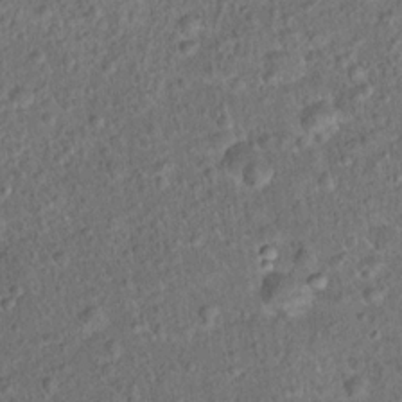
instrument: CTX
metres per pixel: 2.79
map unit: Hto
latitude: 14.9703
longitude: -40.5356
